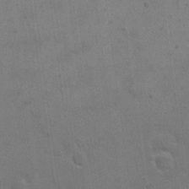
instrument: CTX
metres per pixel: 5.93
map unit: eHh
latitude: 21.7828
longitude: -62.8191
